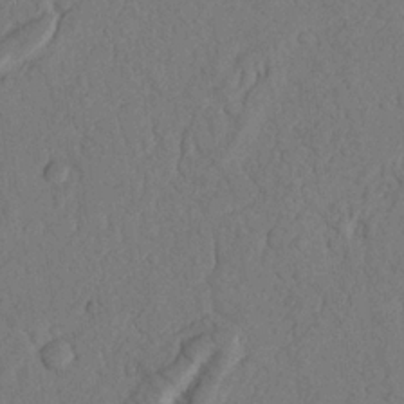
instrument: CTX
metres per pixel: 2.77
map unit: Nhu
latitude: 19.9528
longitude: -76.0633
